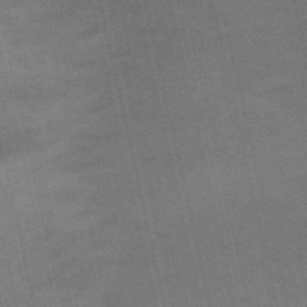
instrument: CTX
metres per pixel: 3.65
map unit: HNb
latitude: -52.0472
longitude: -44.6679
